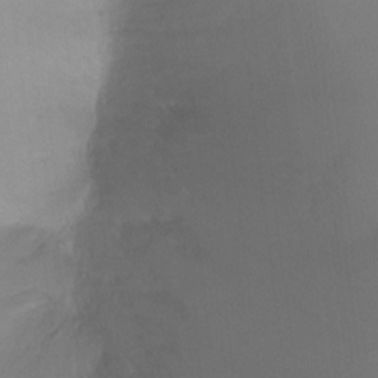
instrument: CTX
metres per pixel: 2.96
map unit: Ht
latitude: -9.0864
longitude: -37.8584
